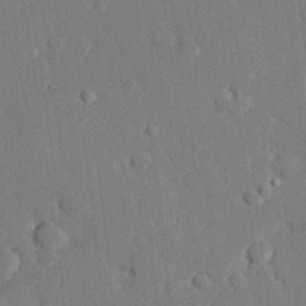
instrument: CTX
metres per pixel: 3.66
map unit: eHh
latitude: 28.9702
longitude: -80.7624
